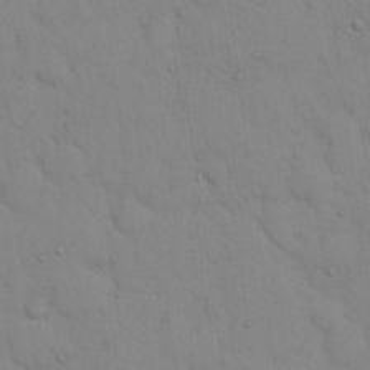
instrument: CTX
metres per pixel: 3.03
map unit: eHh
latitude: 16.2712
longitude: -62.8191
